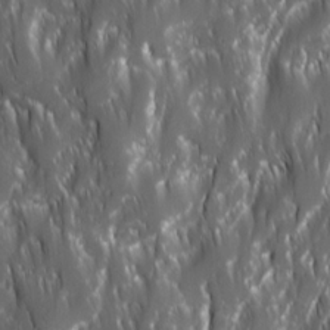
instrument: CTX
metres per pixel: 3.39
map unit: Ave
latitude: 15.4616
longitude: -133.5371
